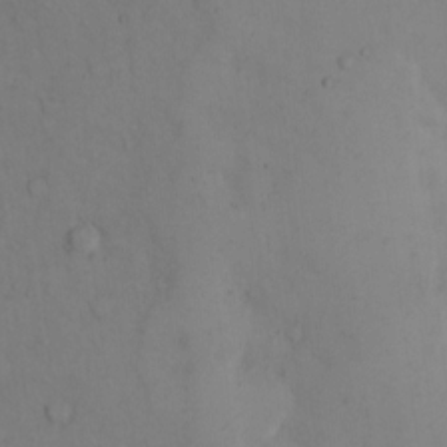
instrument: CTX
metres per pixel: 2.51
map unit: Hto
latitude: 11.3104
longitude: -61.3104
